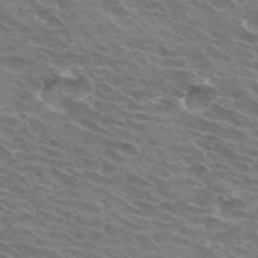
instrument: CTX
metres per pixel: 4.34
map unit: Hto
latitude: 33.3860
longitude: -43.1970
